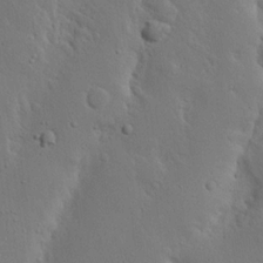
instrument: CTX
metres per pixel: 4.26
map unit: Nhu
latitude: 19.3292
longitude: -75.3482
